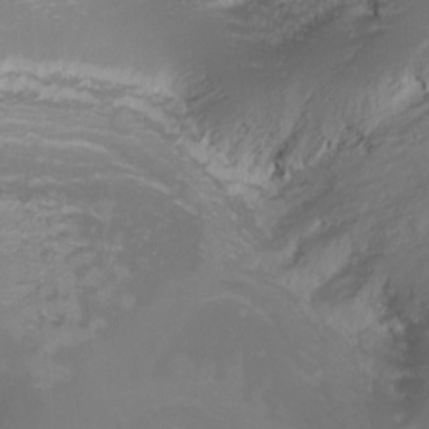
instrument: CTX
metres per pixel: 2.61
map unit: Nhu
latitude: -1.0298
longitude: -79.1781
